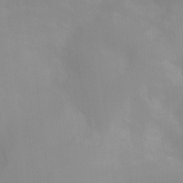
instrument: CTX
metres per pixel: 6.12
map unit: Ht
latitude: -11.8800
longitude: -39.5749
